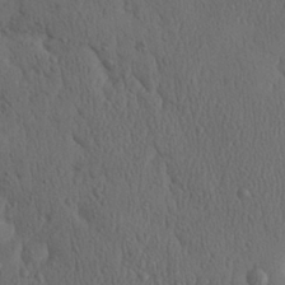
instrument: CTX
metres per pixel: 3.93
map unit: Ave
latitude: 23.5938
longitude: -134.9324
